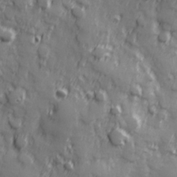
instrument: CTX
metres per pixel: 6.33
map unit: Hve
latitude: 25.4804
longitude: 146.8030
